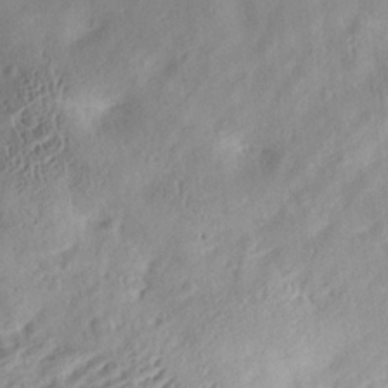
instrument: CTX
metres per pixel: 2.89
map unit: Aa
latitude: 13.0837
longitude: -141.4615
